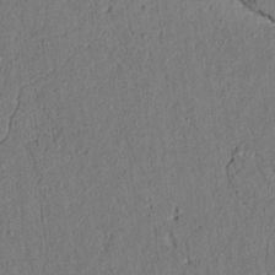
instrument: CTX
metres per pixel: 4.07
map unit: lAvf
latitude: 4.8758
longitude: 169.8989
